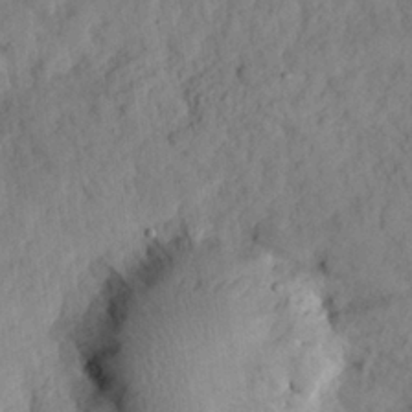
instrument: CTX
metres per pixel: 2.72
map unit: eHh
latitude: 24.2900
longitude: -79.8017
